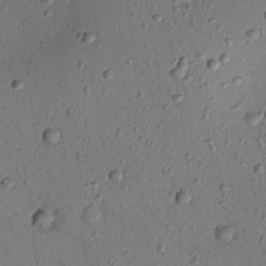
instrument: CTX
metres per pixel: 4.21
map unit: Nhu
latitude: 24.8380
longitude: -73.7639
